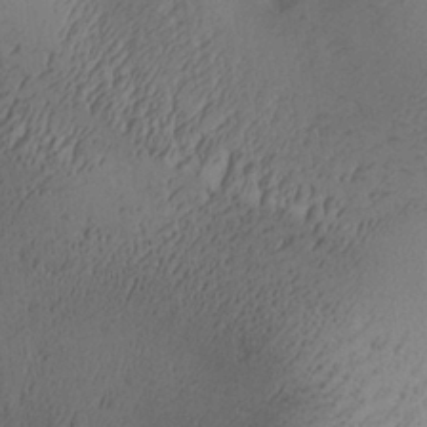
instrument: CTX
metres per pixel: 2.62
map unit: Aa
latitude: 28.0633
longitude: -135.2537
